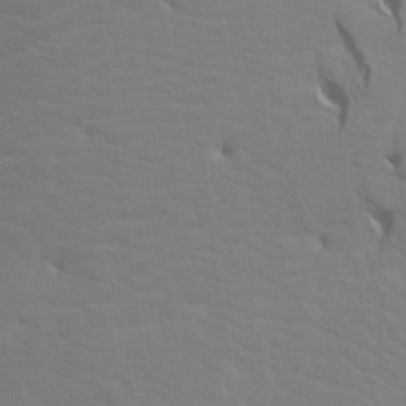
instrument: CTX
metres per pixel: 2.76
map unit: Aa
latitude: 17.6316
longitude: -143.6883
